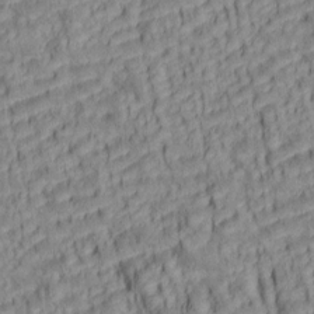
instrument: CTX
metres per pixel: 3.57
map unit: lAa
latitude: 5.9339
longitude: -115.2725
